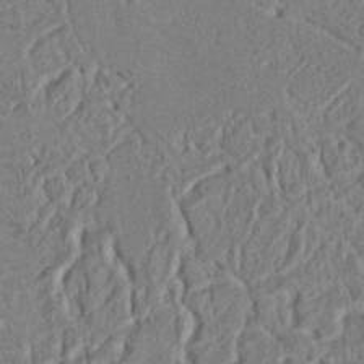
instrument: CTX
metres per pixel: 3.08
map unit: Ht
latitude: 9.2348
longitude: -76.3278
